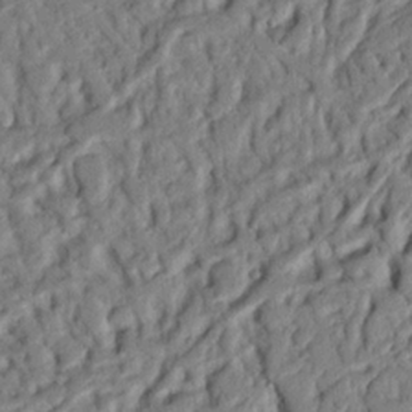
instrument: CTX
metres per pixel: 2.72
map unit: Nhu
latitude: 20.2334
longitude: -78.2334
